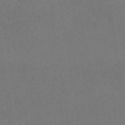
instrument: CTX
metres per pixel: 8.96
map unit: HNhu
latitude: -44.7463
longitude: 94.5384
